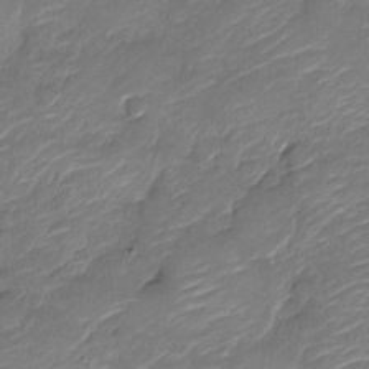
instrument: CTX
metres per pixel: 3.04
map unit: Nve
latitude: -17.8990
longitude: 107.4455
